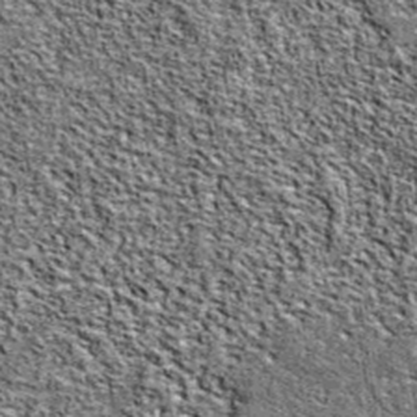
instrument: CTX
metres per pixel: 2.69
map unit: eAb
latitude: 38.4979
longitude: 105.6155
